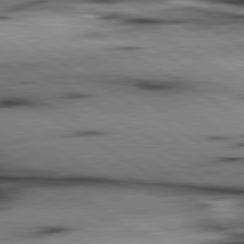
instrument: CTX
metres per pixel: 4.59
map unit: lApd
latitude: 80.1200
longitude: 163.2376
